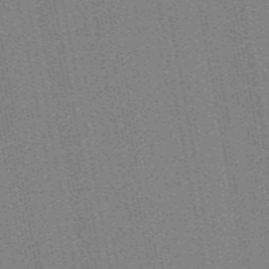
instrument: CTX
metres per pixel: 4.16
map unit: HNb
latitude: -47.6344
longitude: 58.9541
